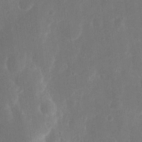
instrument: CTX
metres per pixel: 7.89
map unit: Nhu
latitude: 18.6301
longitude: -74.4034
